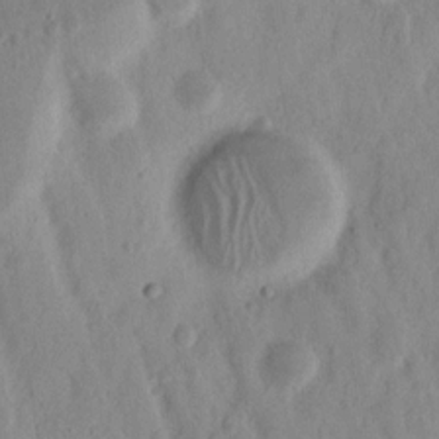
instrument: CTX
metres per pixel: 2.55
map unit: Nhu
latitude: 16.4034
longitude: -73.7261
